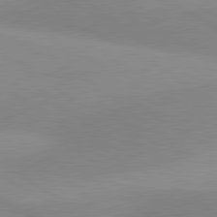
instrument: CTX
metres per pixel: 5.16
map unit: lApd
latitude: 80.5735
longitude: 125.5399
